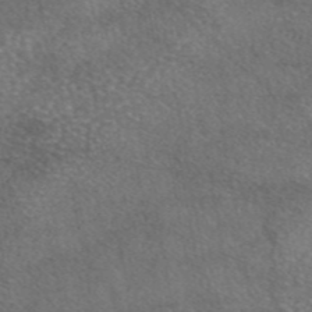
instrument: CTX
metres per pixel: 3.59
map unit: eAb
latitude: 45.8394
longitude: 106.8597
